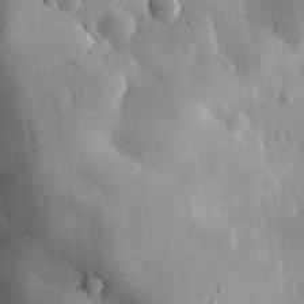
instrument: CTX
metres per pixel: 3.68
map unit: eHh
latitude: 30.6680
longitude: -79.6694
